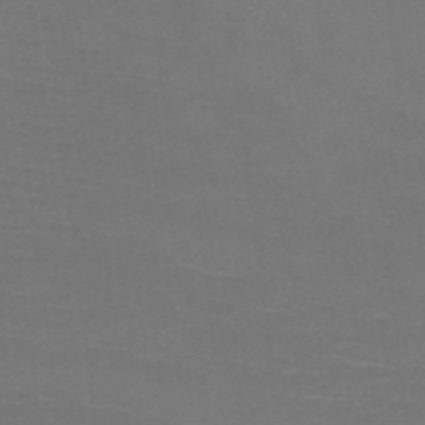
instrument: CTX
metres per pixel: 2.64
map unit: HNb
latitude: -49.8423
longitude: -45.5182
